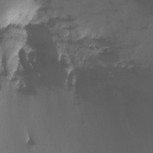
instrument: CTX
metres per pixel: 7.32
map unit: Nhu
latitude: -8.5007
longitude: -72.5924
